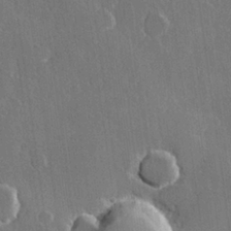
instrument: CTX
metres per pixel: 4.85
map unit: Hve
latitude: 22.4412
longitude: 147.7666
